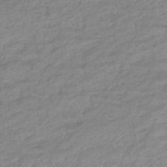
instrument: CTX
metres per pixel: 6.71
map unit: eHb
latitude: -47.0486
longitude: 88.8786
